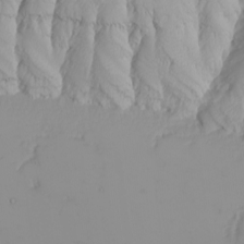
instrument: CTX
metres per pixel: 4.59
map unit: Nhu
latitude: -6.2550
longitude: -88.9136
